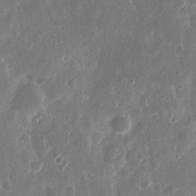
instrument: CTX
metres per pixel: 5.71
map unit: eHh
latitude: 11.4238
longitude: -72.8569
